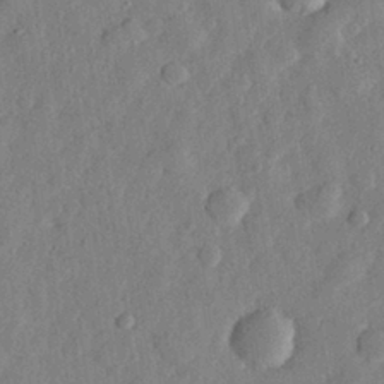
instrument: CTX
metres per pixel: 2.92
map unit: eHh
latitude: 28.8569
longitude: -74.4412
